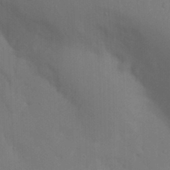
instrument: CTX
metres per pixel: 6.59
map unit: Nhu
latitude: 19.4804
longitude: -73.6127
